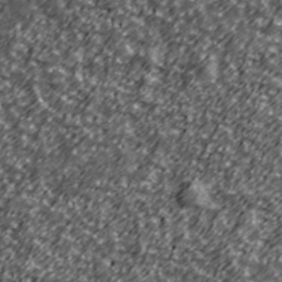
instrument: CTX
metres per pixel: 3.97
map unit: Ave
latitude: 41.4804
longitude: -113.8772
